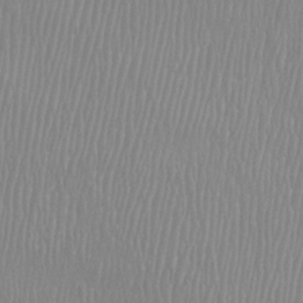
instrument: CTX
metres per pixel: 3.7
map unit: Htu
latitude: -8.4629
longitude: -75.1214
